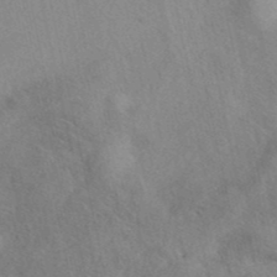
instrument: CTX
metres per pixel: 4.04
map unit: eAb
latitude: 40.3278
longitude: 109.4454
